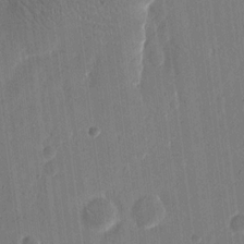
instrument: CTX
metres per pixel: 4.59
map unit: eHh
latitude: 15.6127
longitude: -69.7072
